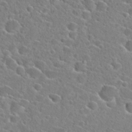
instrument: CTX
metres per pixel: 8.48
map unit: Hto
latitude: 24.0633
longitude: -45.5560
